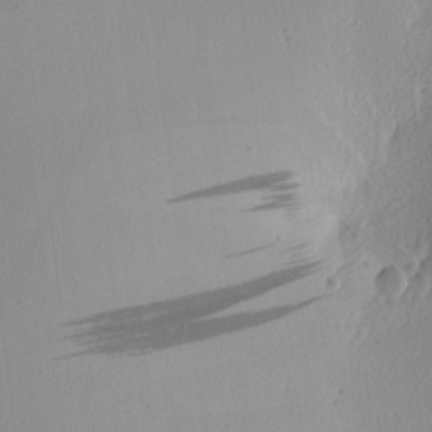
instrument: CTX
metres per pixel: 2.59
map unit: Nhu
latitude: 0.1389
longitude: -79.0459
